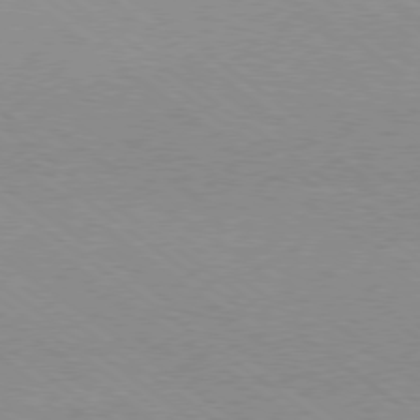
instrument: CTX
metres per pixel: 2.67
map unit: Hpe
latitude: -79.2187
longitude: 8.5196
